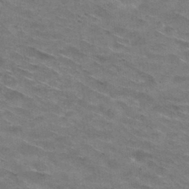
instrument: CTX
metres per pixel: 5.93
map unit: Hto
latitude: 30.3468
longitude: -47.2537
